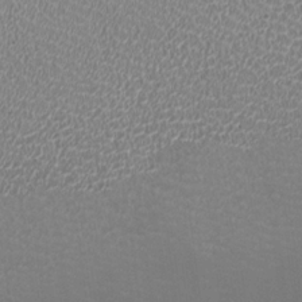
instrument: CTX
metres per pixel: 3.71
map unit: HNhu
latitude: -0.8408
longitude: -1.4804
